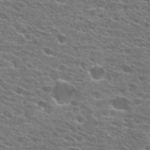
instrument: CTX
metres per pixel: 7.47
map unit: Hto
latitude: 25.1403
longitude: -47.1404
